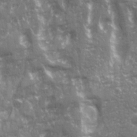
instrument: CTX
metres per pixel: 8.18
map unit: Ave
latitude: 21.0837
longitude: -132.8002
